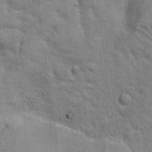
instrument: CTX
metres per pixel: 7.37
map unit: Hto
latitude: 19.0080
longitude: -52.2334
